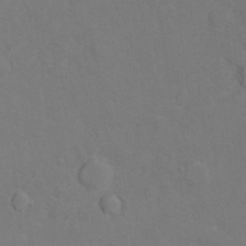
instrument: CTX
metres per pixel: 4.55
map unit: Hto
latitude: 6.9892
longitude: -35.6505
